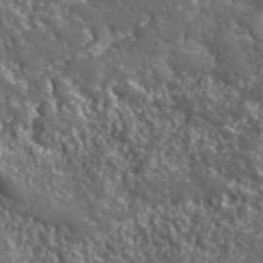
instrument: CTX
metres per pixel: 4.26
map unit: lHvf
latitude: 41.7449
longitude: -89.8395
